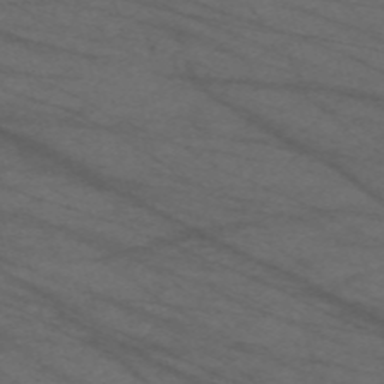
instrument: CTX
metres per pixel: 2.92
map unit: Nve
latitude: -59.7855
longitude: 61.4265
